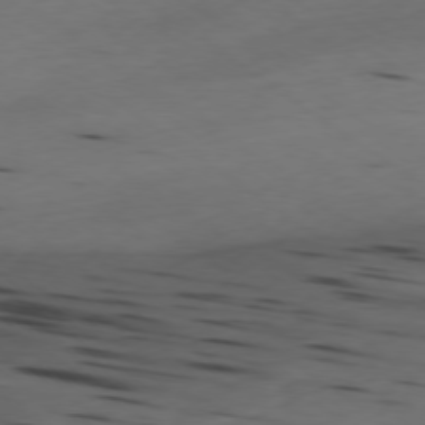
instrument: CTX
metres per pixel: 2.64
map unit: Ap
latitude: -77.6344
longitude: -72.1956
